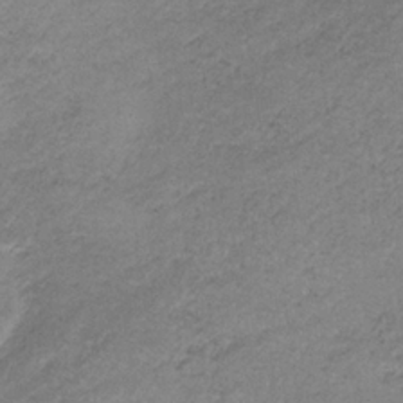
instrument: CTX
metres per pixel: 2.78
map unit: HNb
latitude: -33.8612
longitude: 61.8422
